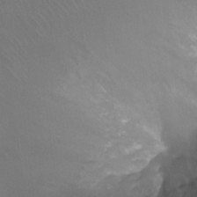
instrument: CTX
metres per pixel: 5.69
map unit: Ht
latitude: -11.7478
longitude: -44.2711
